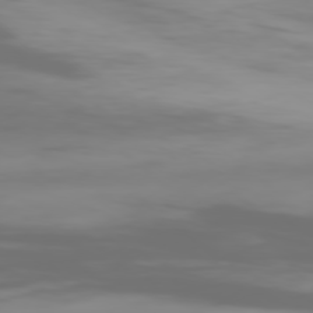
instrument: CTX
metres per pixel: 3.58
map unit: Ap
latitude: -79.1809
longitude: -61.1781
